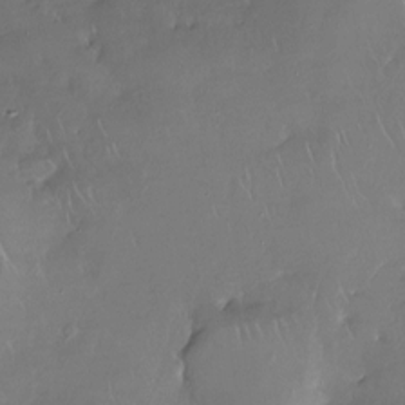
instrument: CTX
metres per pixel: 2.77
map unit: Nhe
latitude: -27.0675
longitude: -110.8758
